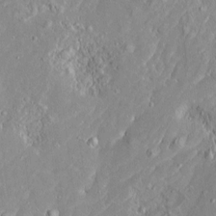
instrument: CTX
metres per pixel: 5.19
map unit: Htu
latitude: -6.0661
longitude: 158.0472
